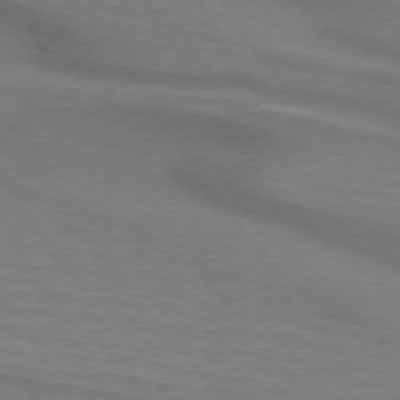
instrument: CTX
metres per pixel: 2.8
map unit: lApd
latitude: 73.9151
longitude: -62.4223
